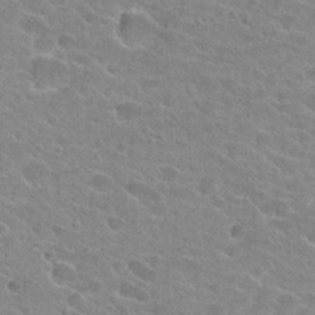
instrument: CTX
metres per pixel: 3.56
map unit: Hto
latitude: 23.6694
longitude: -43.8017
